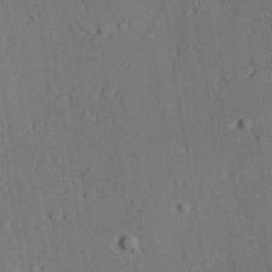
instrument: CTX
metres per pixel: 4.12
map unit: lAvf
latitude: 27.3860
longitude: -109.6693
